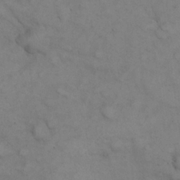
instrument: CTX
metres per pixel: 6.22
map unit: eHh
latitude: 21.6316
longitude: -59.5938
